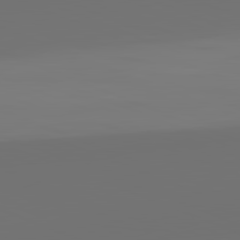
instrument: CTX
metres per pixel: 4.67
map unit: lApd
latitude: 82.3467
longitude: 155.4077
